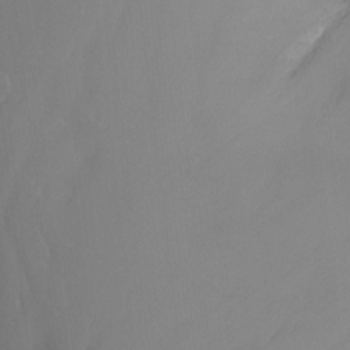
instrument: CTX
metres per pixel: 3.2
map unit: Nhu
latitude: -11.3321
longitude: -65.7261
